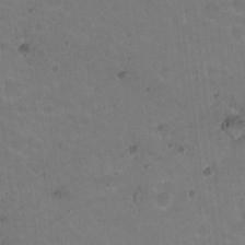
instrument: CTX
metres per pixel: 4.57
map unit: Nhu
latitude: 18.0822
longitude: -29.8772
